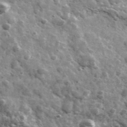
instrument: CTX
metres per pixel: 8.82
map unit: Ave
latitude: 38.2522
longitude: -108.0822
